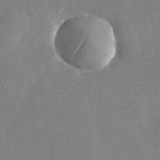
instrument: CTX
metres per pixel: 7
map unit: Nhu
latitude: -24.7463
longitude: -70.7057
